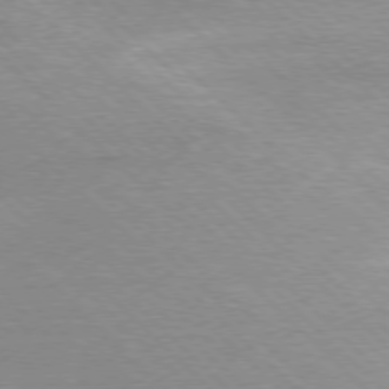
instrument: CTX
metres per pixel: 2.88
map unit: Ap
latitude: -78.0283
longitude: -62.4790
